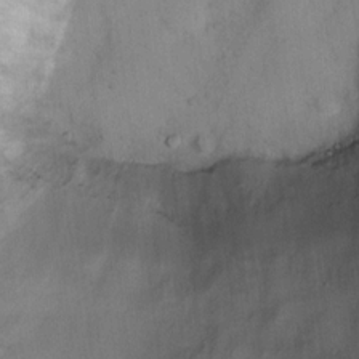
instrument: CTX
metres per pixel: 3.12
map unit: Ht
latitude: 14.8947
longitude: -41.1970
